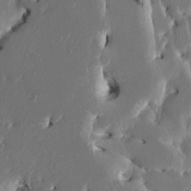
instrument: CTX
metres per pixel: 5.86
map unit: HNhu
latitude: 5.2159
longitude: -5.0458
